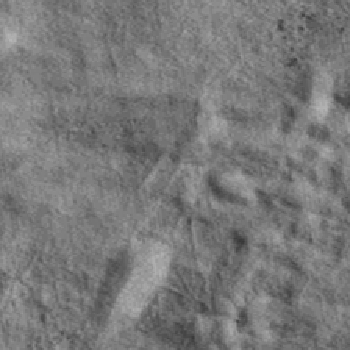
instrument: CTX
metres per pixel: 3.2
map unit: eAb
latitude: 37.5938
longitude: 106.0472
